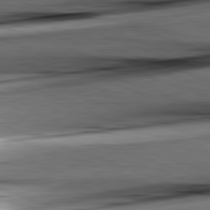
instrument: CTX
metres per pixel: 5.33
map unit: lApd
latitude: 82.1577
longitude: -151.1403
